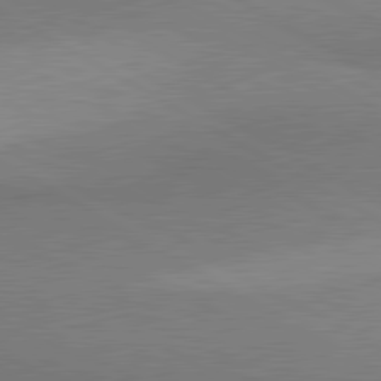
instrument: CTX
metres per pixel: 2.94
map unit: lApd
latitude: 80.8569
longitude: 159.4454
